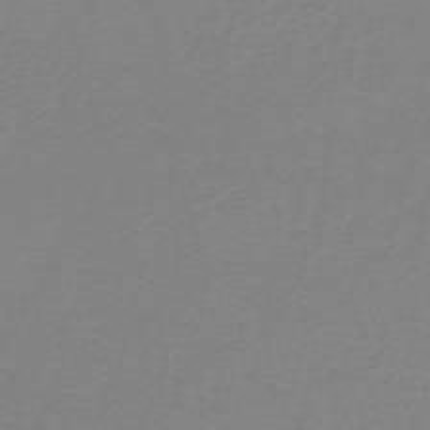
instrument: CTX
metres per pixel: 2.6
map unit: lHb
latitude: -40.9730
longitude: 60.3117
